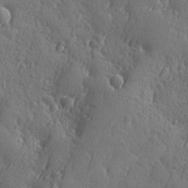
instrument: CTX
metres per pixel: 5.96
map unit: Ave
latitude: -9.0108
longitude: -119.0080
